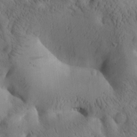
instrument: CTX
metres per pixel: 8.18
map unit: Htu
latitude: -1.9556
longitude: 170.4440
